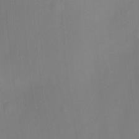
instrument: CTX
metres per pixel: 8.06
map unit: Ht
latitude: -13.7289
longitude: -51.5560
